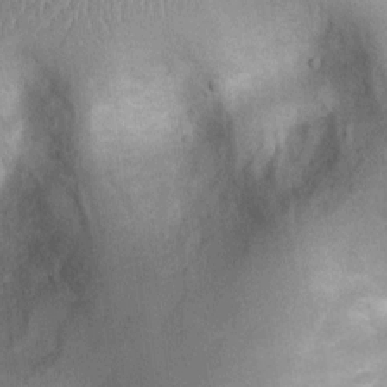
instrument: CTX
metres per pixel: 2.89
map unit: Nhu
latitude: 0.2522
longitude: -17.9339
